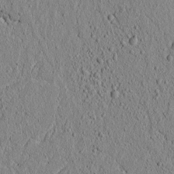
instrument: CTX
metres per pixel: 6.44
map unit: lAvf
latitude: 6.3656
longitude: 166.0472
